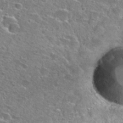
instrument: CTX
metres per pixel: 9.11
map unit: Hto
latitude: 27.0648
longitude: -47.1592
